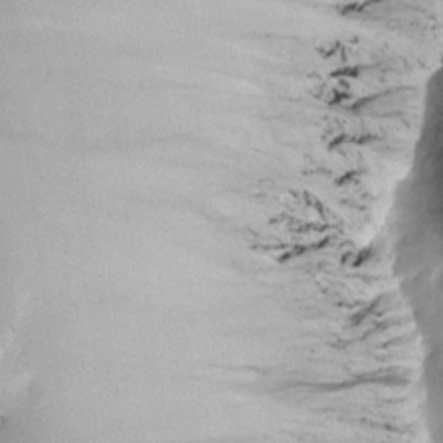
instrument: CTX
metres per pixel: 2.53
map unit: Htu
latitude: -2.9163
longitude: 171.0676
